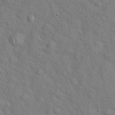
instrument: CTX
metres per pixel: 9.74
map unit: Hto
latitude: 18.8758
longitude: -53.5182
